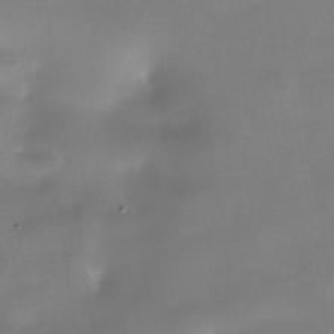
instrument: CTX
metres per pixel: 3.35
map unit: Nhe
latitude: -36.3306
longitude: -90.5168
